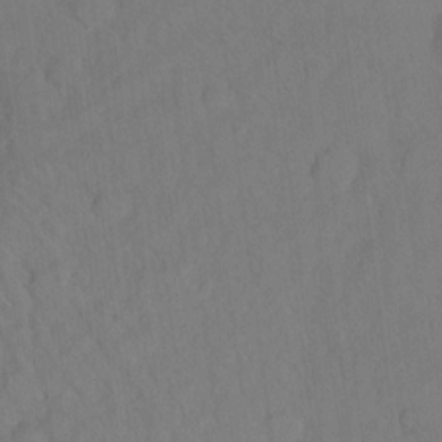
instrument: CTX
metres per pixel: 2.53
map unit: Ht
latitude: 5.8961
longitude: -30.0444
